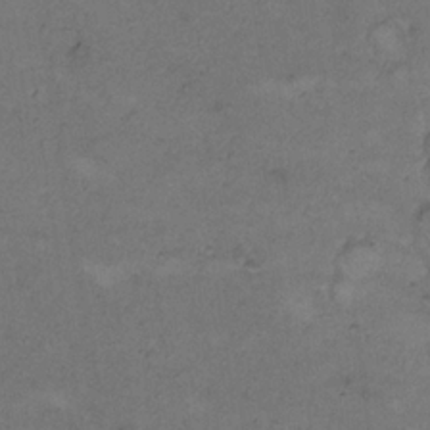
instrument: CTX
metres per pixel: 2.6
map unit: Hto
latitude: 9.1781
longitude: -60.1011
